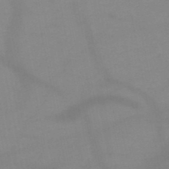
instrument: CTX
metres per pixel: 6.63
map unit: HNb
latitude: -49.2187
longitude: -40.5356
